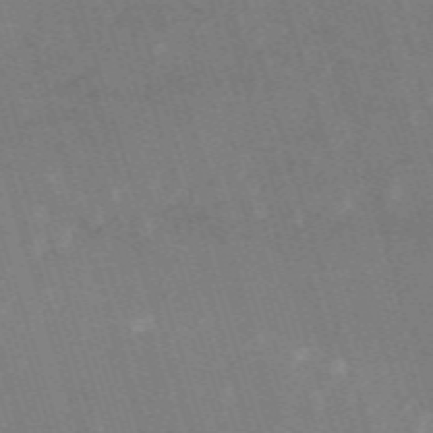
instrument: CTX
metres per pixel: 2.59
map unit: HNb
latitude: -53.6155
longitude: -42.6868
